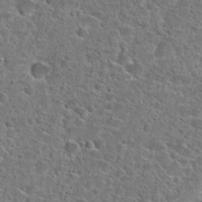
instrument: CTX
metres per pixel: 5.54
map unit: Hto
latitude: 24.6679
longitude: -46.9136
